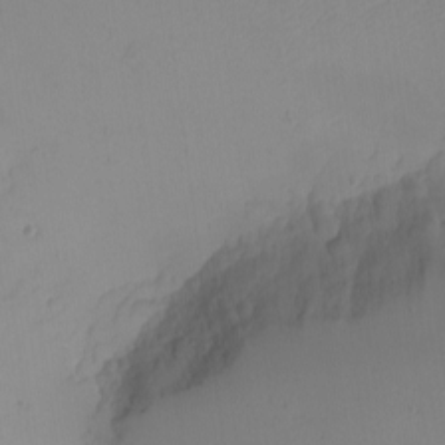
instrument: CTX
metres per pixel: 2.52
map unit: eHh
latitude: -5.6722
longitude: -81.1214
